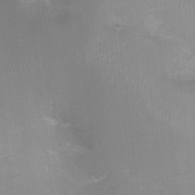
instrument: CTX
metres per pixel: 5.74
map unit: Ht
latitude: -0.8219
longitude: -17.5182
